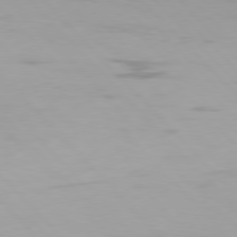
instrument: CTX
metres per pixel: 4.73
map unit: Hpe
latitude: 77.1025
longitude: -169.1214
